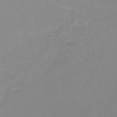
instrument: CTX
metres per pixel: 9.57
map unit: HNb
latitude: -44.4629
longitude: -37.3482
